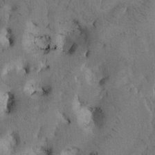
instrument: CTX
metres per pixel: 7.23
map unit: Htu
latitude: -2.5384
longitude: 169.0108
